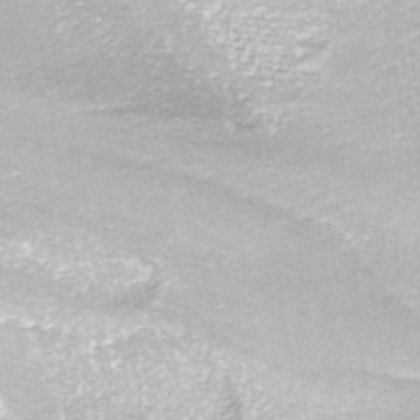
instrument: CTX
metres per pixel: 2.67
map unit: ANa
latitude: -41.4643
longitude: 104.2928
